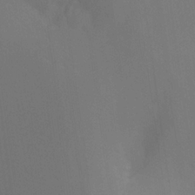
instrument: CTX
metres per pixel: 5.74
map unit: Ht
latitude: -8.6896
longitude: -31.1026
